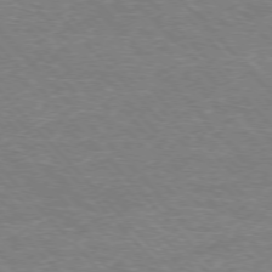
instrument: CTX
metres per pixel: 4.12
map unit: Hpe
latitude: -76.4251
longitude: -12.3845
